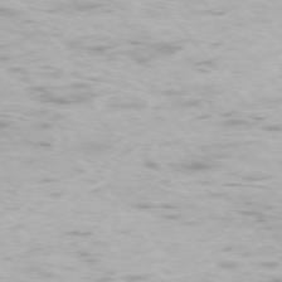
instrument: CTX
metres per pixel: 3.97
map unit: Ap
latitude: -74.3873
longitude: -74.1011
